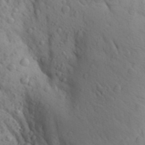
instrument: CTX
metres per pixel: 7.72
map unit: Aa
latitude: 26.9136
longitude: -149.3671
